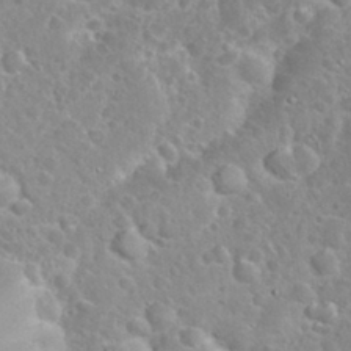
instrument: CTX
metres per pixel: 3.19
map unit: eHh
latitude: 32.0633
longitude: -60.8191
